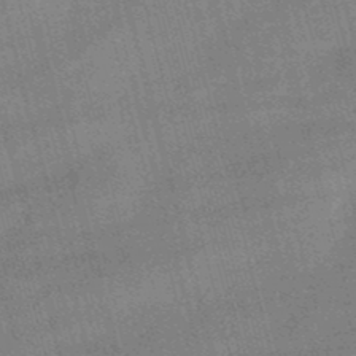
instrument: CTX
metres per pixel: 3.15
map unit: lHb
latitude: -48.8975
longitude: 76.5007
